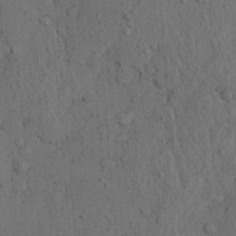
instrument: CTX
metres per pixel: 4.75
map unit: Ave
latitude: 23.8016
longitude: -133.9717
